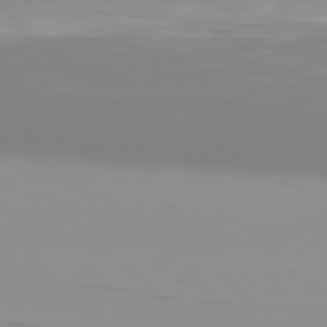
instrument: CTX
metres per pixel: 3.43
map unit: Hpe
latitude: 77.5938
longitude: -173.3859
